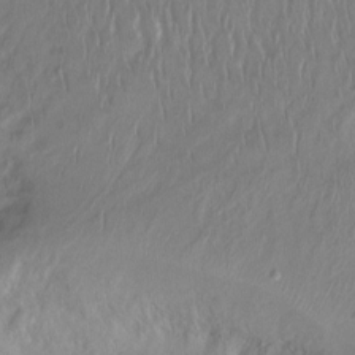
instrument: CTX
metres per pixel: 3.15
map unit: Ht
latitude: -15.2943
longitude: -45.1970
